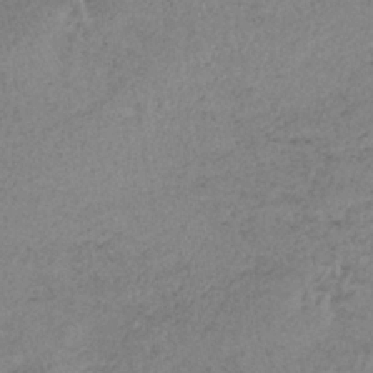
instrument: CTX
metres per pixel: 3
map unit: HNb
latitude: -33.8045
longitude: 62.8975
